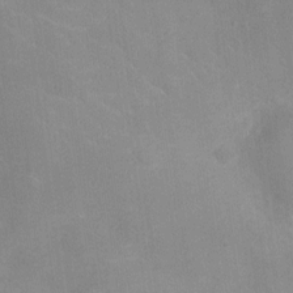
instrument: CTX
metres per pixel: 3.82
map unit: Ht
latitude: -4.9730
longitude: -15.3293
